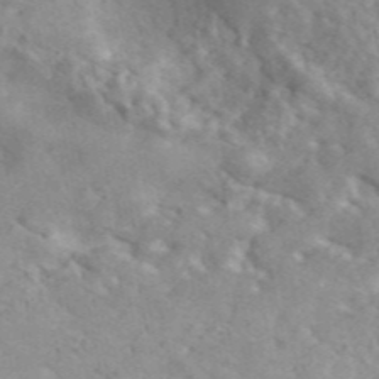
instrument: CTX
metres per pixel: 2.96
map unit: ANa
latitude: 46.7058
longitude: 26.8408
